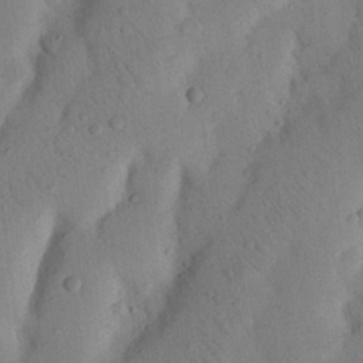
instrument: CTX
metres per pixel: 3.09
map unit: Nhu
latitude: 20.6302
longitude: -74.2900
